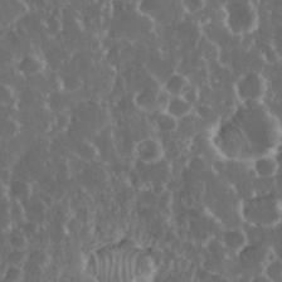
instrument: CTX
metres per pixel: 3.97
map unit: eHh
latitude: 33.6316
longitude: -60.1200
